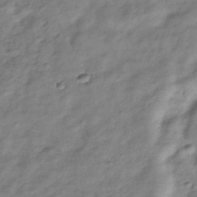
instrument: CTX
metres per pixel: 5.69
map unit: Hve
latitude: -32.5952
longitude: 89.1431
